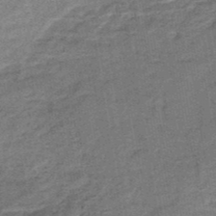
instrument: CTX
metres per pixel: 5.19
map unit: HNb
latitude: -48.3684
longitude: -38.8758
